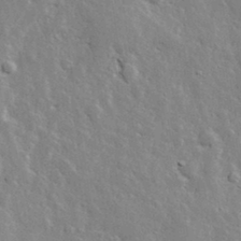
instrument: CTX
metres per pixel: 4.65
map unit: lHvf
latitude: 33.1781
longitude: -90.6679
